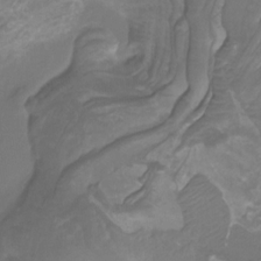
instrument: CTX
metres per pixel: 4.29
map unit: Htu
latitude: -13.2565
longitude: -69.8961
